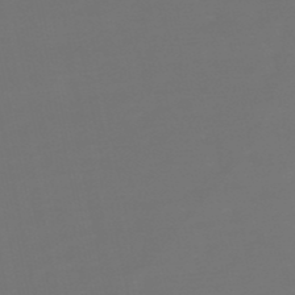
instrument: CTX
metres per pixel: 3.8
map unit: eHb
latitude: -50.2550
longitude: 78.8219
